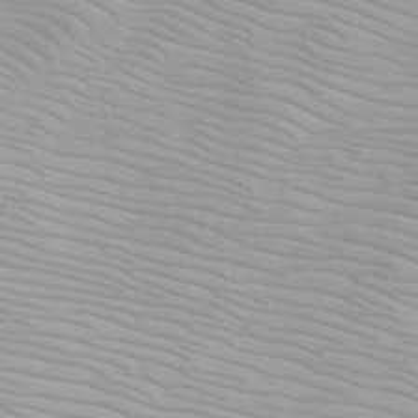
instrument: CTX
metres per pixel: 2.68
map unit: Htu
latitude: -8.1228
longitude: -64.8191
